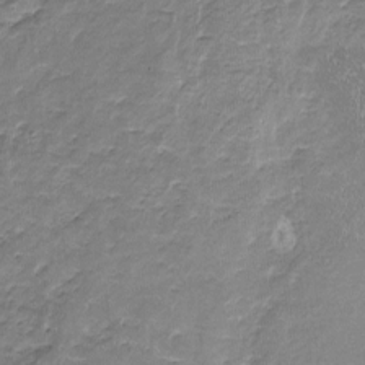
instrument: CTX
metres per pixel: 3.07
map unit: Nhu
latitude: -18.1984
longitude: -57.1781
